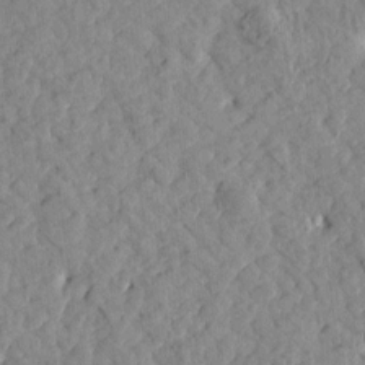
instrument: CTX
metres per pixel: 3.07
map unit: Htu
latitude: 1.7638
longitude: 179.3131
